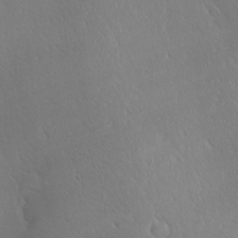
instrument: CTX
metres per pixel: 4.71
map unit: Ave
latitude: 20.8002
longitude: -137.7828
